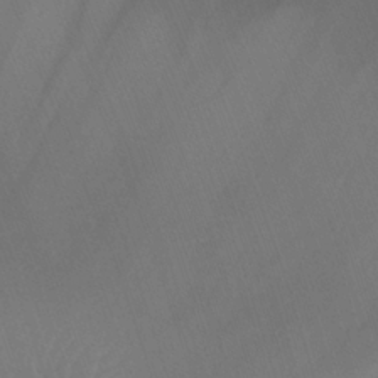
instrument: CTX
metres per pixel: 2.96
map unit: Nhu
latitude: -12.8597
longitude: -66.6490
